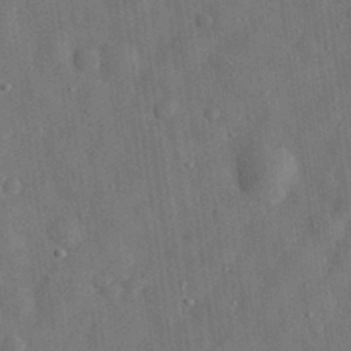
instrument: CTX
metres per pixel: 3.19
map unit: eHh
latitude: 30.9892
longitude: -74.4412
